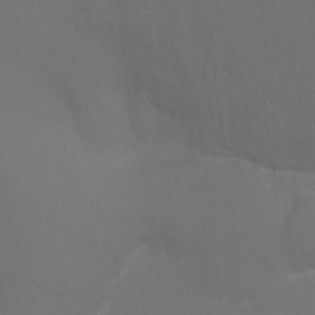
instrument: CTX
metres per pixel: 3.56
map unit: Ht
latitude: -16.8786
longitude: -41.8961
